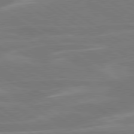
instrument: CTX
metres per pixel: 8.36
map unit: lApd
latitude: 79.7450
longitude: -125.5371
